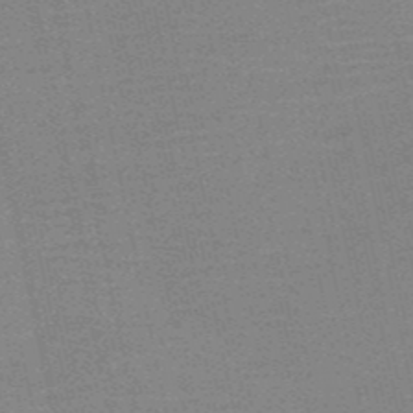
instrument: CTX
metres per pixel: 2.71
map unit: HNb
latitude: -52.5951
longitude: -47.8017
